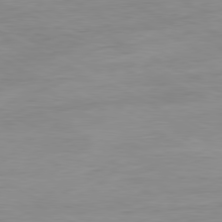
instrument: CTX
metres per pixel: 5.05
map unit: Ap
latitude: -81.1809
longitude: -95.2726
